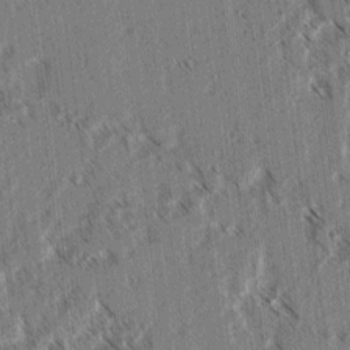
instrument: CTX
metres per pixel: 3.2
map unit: lAvf
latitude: 3.4237
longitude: -105.4238
